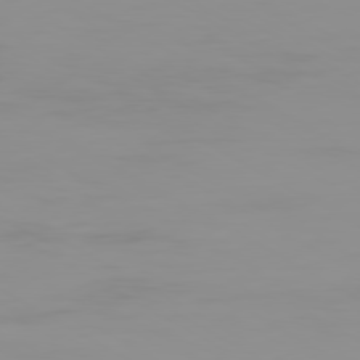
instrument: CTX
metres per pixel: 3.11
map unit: Ap
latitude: -79.9367
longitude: -77.4237
